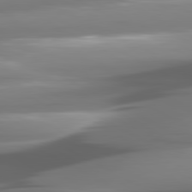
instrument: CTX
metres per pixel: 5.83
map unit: lApd
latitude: 80.8380
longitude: -144.6490
